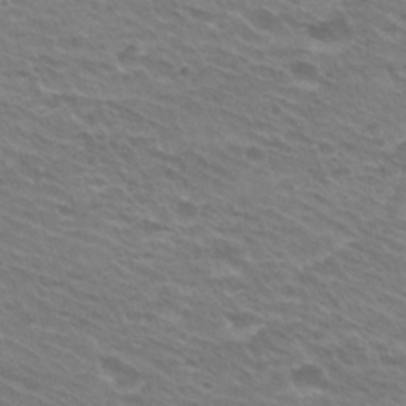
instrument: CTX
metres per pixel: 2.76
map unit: Hto
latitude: 25.0458
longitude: -30.3090
